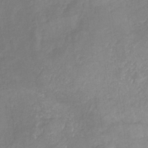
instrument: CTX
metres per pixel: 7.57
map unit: HNb
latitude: -31.1053
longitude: 62.1228
